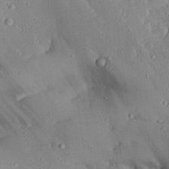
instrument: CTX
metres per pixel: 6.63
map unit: Aa
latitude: 27.7828
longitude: -129.7261
